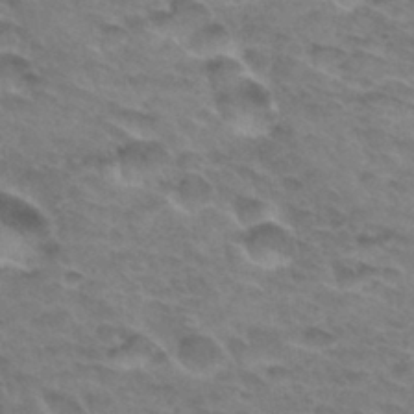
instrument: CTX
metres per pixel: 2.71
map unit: Hto
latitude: 33.4049
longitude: -46.8191
